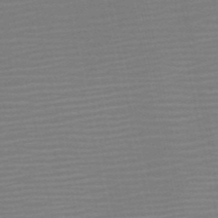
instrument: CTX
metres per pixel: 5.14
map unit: HNb
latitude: -51.8800
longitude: -47.6127
